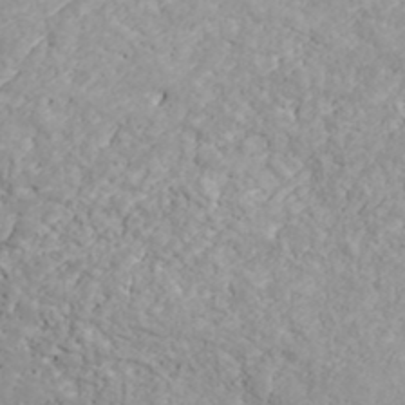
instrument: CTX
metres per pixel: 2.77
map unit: ANa
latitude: 41.3292
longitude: 54.5007
